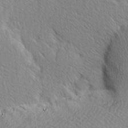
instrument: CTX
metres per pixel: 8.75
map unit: Ave
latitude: 8.4034
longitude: -105.5938
